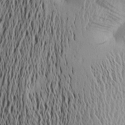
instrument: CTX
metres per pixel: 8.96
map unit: Aa
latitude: 19.8016
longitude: -148.5546
